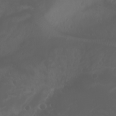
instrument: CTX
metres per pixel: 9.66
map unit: Htu
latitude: -1.6533
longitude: -76.8947
